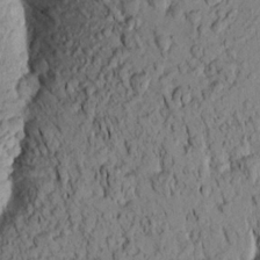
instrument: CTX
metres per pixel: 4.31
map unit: Aa
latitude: 19.2537
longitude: -148.8947
